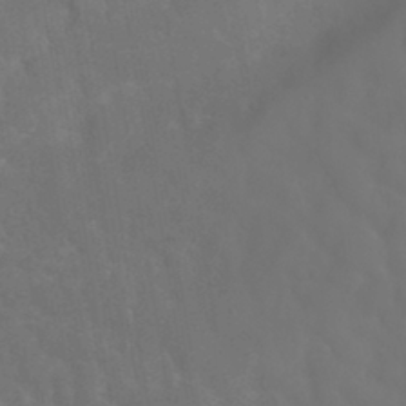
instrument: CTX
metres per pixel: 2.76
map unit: Nhu
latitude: 23.8394
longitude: -61.7449
